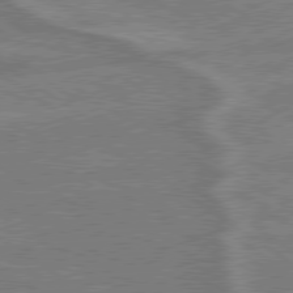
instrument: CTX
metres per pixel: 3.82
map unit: lApd
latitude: 79.1592
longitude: -165.1970
